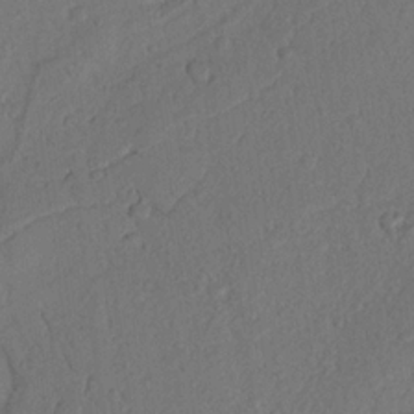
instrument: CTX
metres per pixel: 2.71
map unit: Nhu
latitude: 19.3481
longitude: -76.8380
